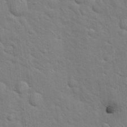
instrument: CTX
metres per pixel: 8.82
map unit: Hto
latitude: 19.1025
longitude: -51.9717
